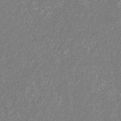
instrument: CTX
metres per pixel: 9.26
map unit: eHb
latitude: -31.5777
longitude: 70.0661
